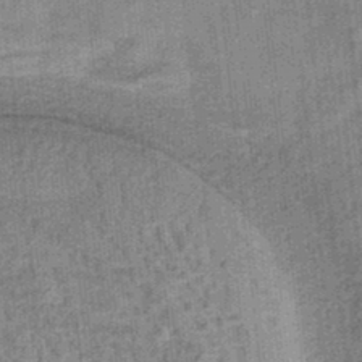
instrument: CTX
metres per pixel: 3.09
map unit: HNb
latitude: -35.7289
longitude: 55.7289
